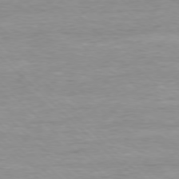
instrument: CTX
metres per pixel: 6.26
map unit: Ap
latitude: -77.9367
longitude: -81.8394
